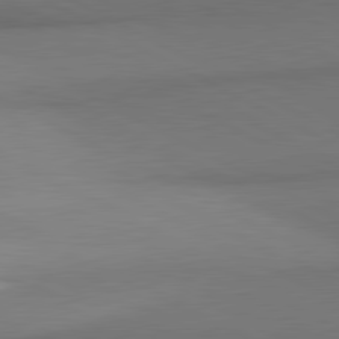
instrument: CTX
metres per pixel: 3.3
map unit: lApd
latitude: 81.2537
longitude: 155.1242
